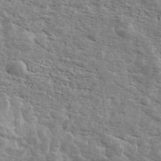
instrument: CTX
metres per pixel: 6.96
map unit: Ave
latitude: 39.7450
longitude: -109.4615
